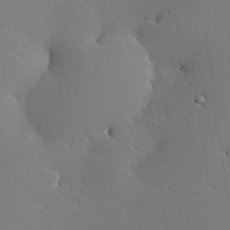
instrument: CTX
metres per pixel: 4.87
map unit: Hve
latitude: 24.7435
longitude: -92.2711
